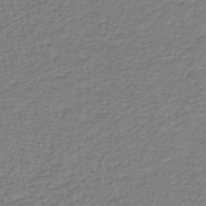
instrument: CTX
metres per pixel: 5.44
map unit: lHb
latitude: -40.9353
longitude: 63.2376
